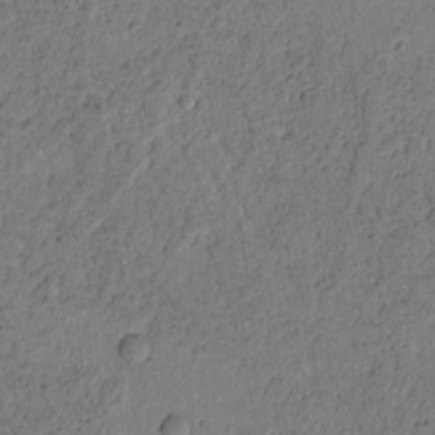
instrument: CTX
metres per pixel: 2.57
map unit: Htu
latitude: -1.3132
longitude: 170.0283
